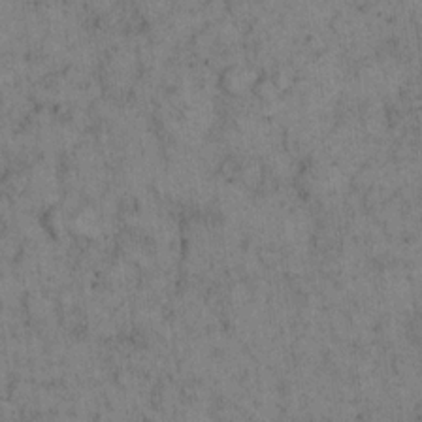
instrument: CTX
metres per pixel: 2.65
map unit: eHh
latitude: 15.6316
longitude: -65.1403
